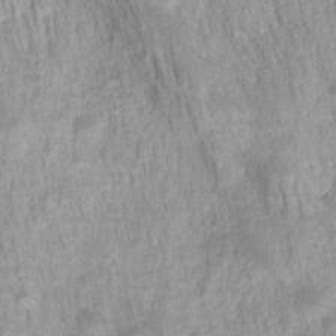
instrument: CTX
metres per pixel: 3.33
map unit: HNhu
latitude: -27.5777
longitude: 73.0675
